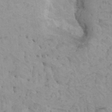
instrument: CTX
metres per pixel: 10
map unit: HNhu
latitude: 6.4790
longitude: -1.6882
